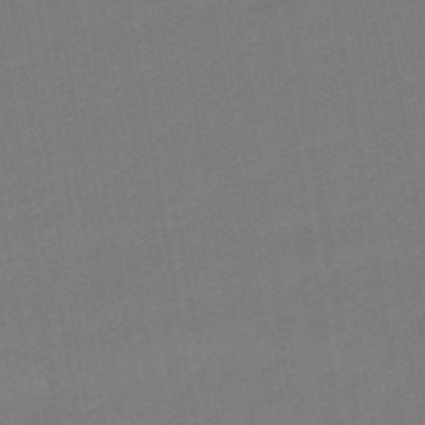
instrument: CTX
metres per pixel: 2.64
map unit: lHb
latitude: -50.0472
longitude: 81.3510
